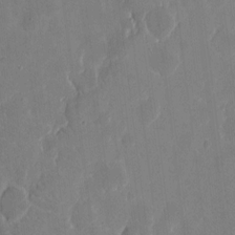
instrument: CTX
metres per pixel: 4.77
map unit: eHh
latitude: 10.1200
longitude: -68.2145
